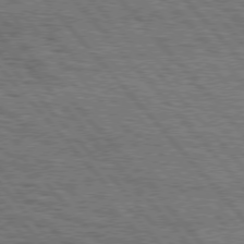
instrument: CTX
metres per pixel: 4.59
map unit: Hpe
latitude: 76.0444
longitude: -137.8961
